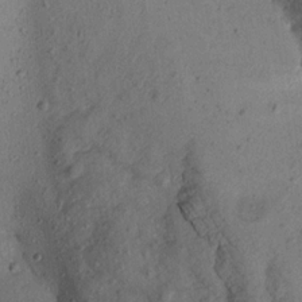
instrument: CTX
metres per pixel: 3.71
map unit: Aa
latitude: 16.2900
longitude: -146.7247
